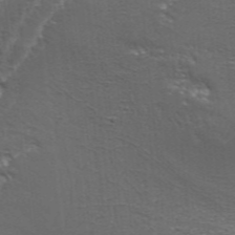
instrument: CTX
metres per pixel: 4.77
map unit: Aa
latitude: 33.8961
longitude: -135.9339
